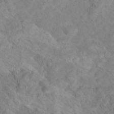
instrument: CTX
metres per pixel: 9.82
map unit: Hto
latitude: 18.2711
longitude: -38.5735
